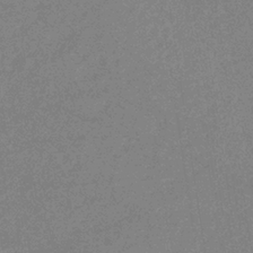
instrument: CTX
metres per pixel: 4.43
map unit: eHb
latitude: -37.4076
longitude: 76.8030
